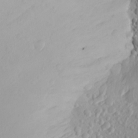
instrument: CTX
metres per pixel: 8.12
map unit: Aa
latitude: 20.8380
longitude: -146.6680
